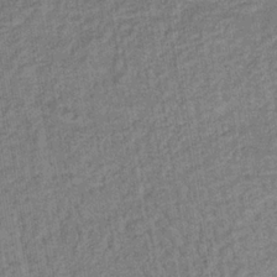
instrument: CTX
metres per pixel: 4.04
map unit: lHb
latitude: -35.6911
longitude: 65.9745
